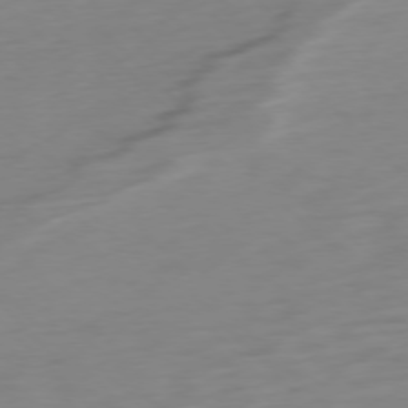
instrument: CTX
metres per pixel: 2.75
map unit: Ap
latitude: -77.2565
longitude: -78.7247
